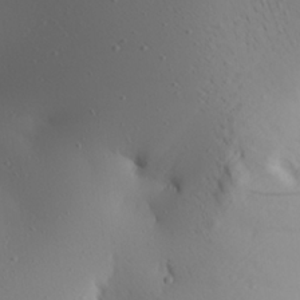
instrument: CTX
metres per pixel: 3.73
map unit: Aa
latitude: 25.2537
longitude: -144.3656
